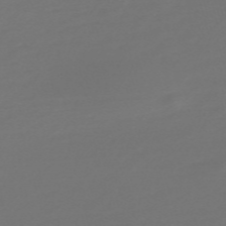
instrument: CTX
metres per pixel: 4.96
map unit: Nve
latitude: -58.7841
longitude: 56.7463
